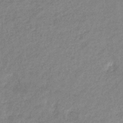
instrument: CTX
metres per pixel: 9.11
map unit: eHb
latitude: -37.9745
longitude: 78.4251
